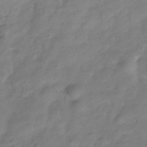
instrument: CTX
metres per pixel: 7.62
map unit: Hve
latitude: -32.3873
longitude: 90.9542
